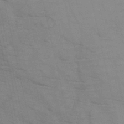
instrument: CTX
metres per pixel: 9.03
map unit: HNb
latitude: -46.9352
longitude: -48.2334
